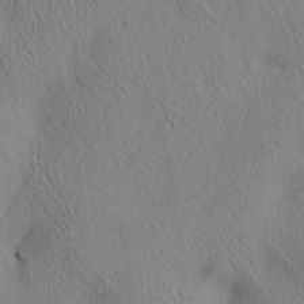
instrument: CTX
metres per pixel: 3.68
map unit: lAa
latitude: 4.6868
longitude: -117.2159
